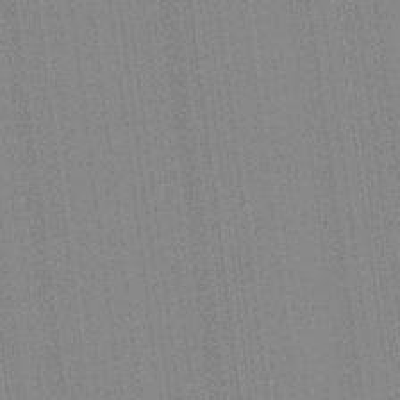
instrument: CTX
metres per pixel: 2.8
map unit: Aa
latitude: 28.0822
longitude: -147.6316
